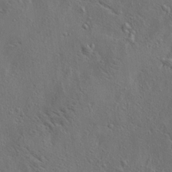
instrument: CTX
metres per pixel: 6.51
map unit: lAa
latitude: 19.6316
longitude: -139.5749
